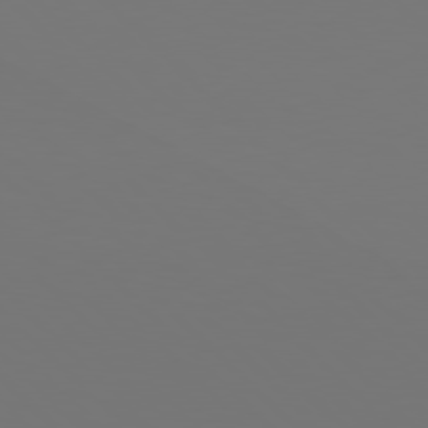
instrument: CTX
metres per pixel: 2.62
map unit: Hpe
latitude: 77.9528
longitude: -166.8758
